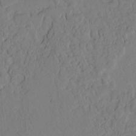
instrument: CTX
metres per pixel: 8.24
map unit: Htu
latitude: 2.2333
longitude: 176.3306
